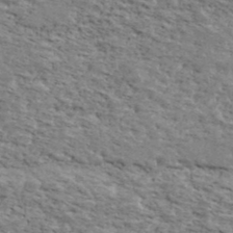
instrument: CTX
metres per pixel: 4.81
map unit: Ave
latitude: 41.1025
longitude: -110.0633
